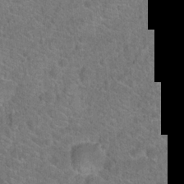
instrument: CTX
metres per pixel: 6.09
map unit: Hto
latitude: 19.5371
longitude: -43.4615
